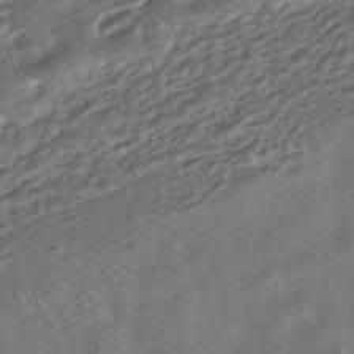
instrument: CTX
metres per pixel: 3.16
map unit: ANa
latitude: -41.1053
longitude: 102.9164
